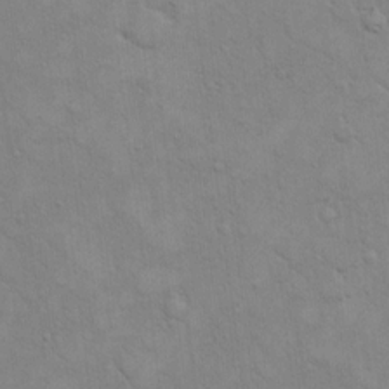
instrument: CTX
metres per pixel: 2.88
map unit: eHh
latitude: 16.2900
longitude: -66.3089
